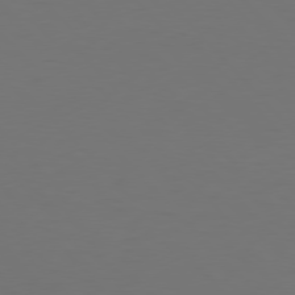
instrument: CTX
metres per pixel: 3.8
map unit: Hpe
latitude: 77.2726
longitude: -166.9324
